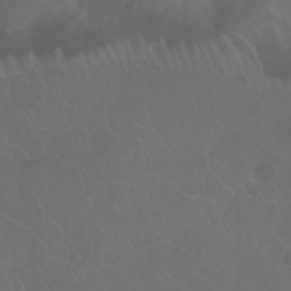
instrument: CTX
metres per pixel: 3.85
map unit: Nhu
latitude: 24.4978
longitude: -62.4979
